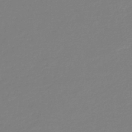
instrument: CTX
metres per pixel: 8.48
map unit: lHb
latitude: -44.9164
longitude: 59.8611
